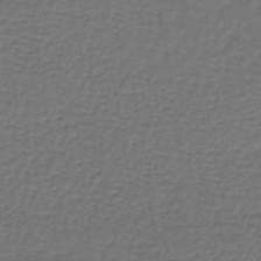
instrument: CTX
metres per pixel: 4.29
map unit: lHb
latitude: -39.7100
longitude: 60.8030
